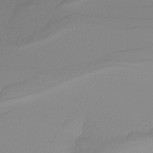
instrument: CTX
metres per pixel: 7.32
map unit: Nhu
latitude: -5.5210
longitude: -94.1956
